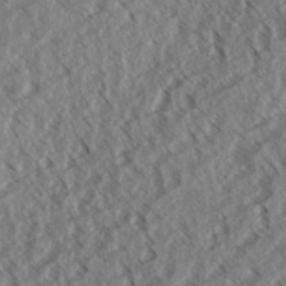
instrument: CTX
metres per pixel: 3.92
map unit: eHh
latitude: 33.9717
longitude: -140.1766
